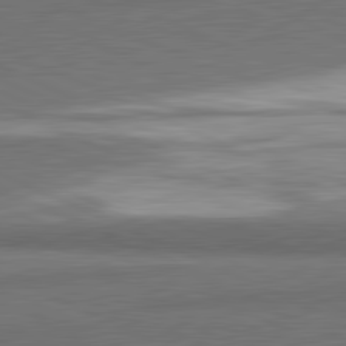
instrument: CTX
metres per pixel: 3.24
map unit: lApd
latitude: 81.8772
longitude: 175.5777
